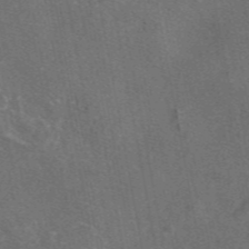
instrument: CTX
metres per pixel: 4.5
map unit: eAb
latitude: 46.8758
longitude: 108.7841
